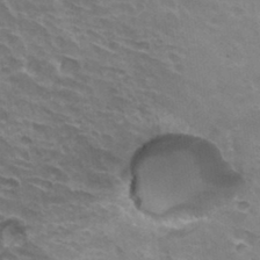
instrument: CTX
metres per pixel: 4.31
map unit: Hto
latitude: 33.2726
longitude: -42.7435
